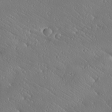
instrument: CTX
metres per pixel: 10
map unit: Ave
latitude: 18.9324
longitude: -137.7828
